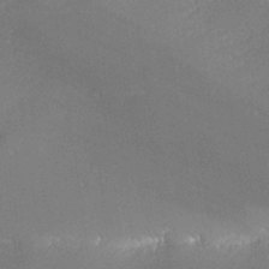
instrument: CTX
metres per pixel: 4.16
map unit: lHvf
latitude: 26.8191
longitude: 140.7085
